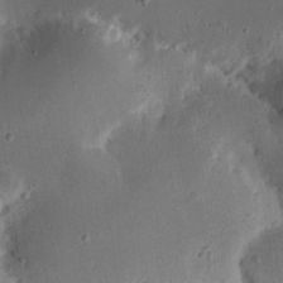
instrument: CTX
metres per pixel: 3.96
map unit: Nhu
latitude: 18.7813
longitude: -74.2523
